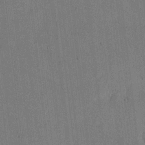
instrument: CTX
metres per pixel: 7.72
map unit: eHh
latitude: 19.3292
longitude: -68.0444
